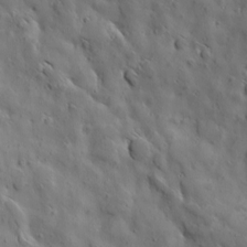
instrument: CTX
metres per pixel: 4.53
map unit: Ave
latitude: 12.4034
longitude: -105.3293
